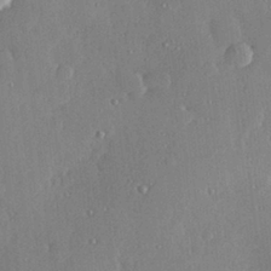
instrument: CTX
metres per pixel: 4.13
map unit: Hve
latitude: 28.6868
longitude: -91.4426
